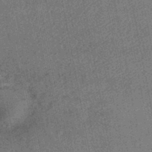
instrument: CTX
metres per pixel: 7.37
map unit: lHb
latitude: -46.1605
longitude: 68.5006
